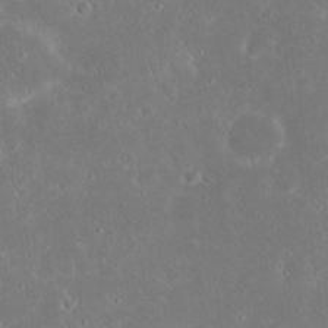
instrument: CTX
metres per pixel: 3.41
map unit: Nhu
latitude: 23.4804
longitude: -71.1970
